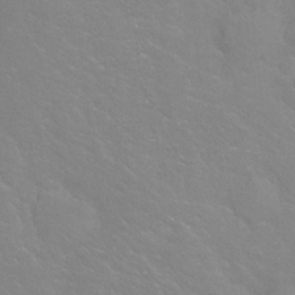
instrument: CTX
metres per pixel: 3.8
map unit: Hto
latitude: -6.8975
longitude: -37.9150
